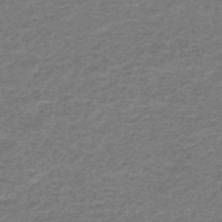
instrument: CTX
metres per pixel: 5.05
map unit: HNhu
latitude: -48.5385
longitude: 96.6708
